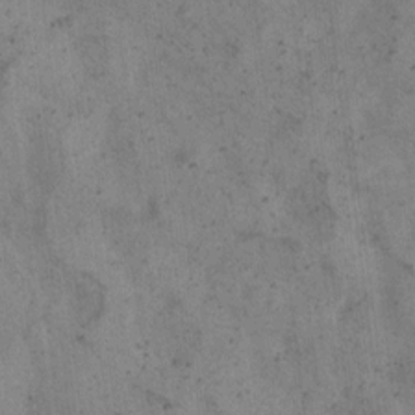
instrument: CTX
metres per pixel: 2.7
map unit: Hto
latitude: 8.1956
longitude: -59.1403
